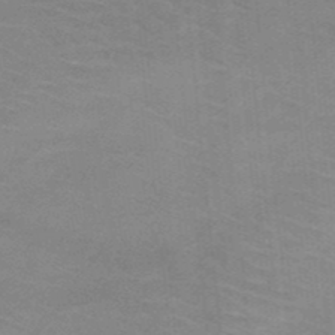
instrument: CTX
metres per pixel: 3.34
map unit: HNb
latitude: -47.1998
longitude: -46.1578
